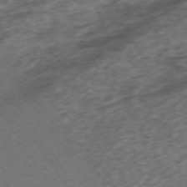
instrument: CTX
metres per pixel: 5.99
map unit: Ap
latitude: -73.1998
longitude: -70.6301
